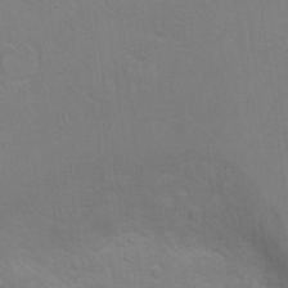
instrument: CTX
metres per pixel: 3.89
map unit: Ht
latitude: 1.5371
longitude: -32.7435
